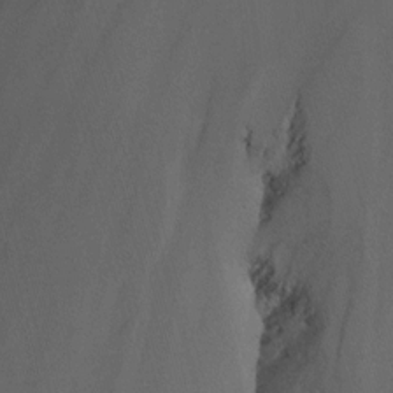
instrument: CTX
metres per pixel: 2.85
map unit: Nhu
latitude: -14.7464
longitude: -53.8961
